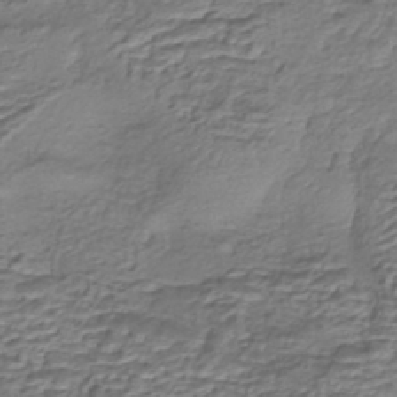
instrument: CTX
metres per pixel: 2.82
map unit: eHh
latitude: -42.9541
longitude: 117.5966
